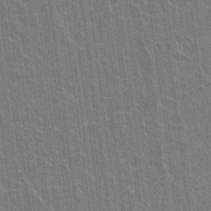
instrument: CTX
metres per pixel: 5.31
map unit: Hto
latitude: -3.5966
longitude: -35.6127
